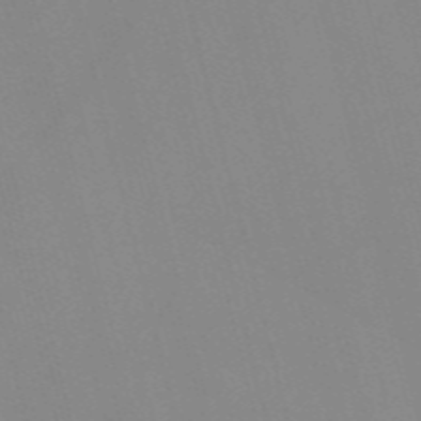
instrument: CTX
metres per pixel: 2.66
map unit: Nve
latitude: -57.5966
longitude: 61.7667
